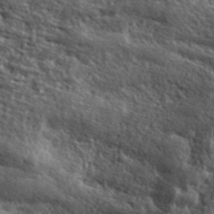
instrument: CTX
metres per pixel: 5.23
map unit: lHvf
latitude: 40.6490
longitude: -87.0080
